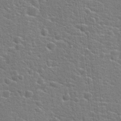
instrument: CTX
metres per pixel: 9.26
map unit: Hto
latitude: 22.3656
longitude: -44.1578
